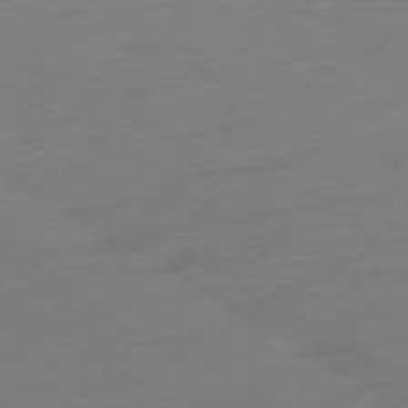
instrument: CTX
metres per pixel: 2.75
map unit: Ap
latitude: -77.2943
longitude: -78.2901
